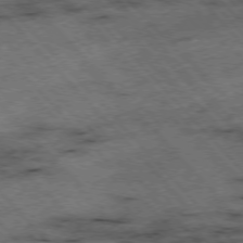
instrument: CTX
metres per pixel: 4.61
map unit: Hpe
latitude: -76.8786
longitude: -16.5168
